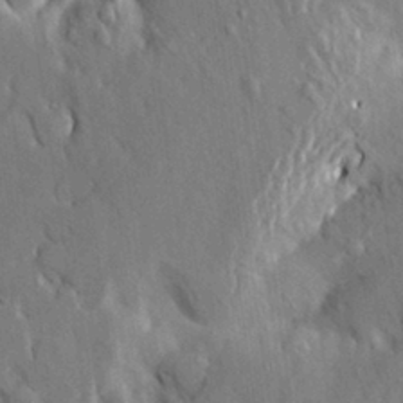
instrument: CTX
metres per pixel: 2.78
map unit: Aa
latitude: 21.6694
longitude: -150.4979
